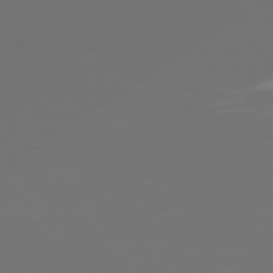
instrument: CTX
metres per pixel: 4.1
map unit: Hpe
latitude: 74.1011
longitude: -124.0444
